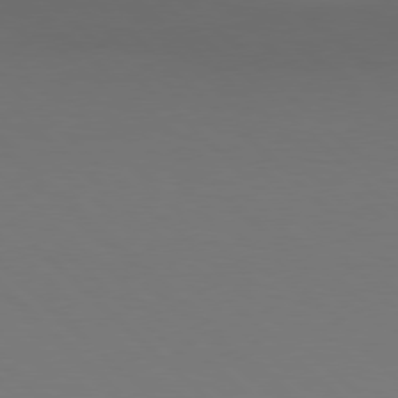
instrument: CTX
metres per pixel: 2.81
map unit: Hpe
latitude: 77.9528
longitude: -164.6868
